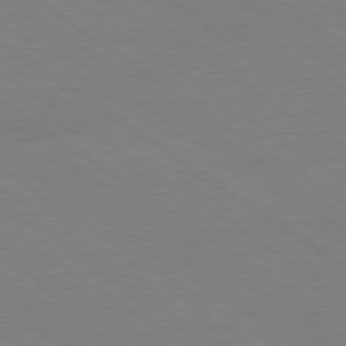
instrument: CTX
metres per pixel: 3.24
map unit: Ap
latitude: -79.8611
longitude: -66.7057
